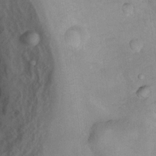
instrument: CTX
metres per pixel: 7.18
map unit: Nhu
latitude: 11.1970
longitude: -26.6869
